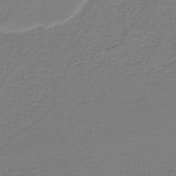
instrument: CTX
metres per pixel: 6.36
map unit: HNb
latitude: -38.5007
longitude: 53.3131
